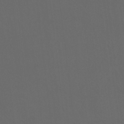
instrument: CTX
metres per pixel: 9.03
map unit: HNhu
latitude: 0.0255
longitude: -1.9528
